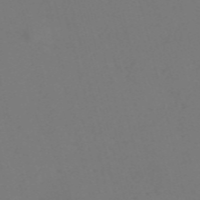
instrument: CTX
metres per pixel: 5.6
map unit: Nve
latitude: -57.4454
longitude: 53.1620
